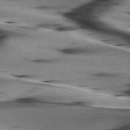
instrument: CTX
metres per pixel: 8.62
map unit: lApd
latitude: 76.1200
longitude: -64.4223
